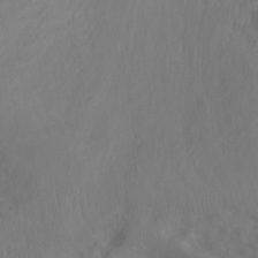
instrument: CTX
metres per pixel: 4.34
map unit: Ht
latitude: -2.5006
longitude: -33.4615
